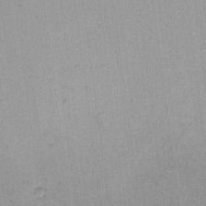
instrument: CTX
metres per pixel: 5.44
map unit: HNhu
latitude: 6.4223
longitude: 9.5021
